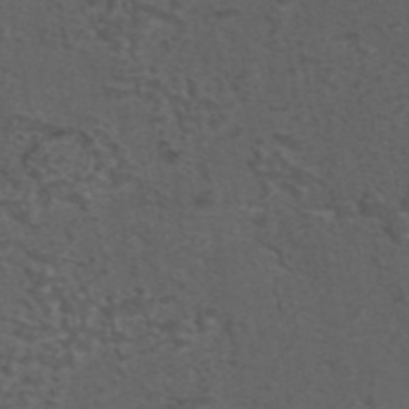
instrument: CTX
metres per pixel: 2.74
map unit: eAb
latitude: 43.5938
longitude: 104.8975
